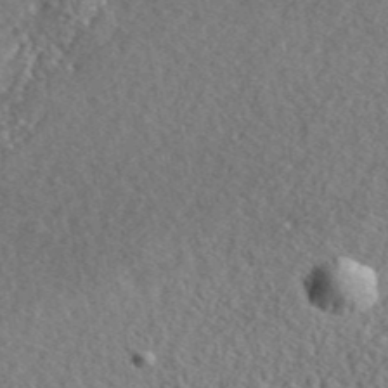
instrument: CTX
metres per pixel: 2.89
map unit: lHvf
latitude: 42.3845
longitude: -88.5546
